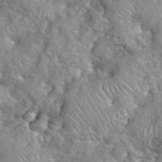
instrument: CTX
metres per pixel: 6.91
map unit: eHh
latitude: 40.1955
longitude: -56.7813
